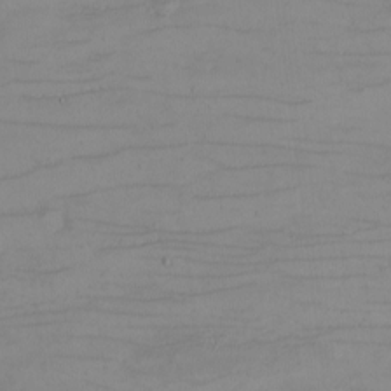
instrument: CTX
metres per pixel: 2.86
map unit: eHh
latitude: -5.5777
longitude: -80.9325
